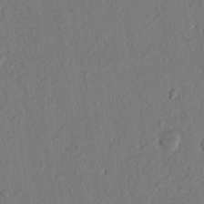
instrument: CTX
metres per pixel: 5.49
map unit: Nhu
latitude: 19.4993
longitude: -76.7435
